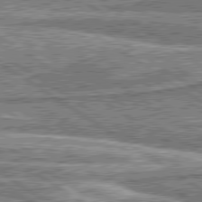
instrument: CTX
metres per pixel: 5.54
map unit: lApd
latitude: 80.3467
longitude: 173.5966
